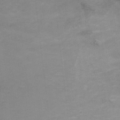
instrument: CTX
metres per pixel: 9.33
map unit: Ht
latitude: 2.1200
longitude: -25.9339
